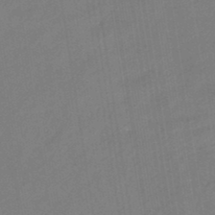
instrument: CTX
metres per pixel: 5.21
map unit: eHb
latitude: -44.9731
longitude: 87.5399
